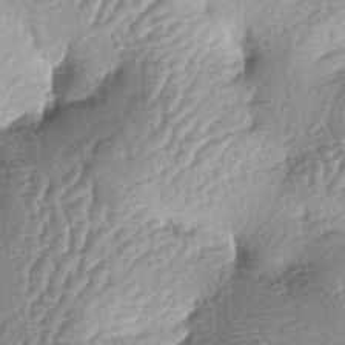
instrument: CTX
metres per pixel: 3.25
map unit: lAa
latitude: -4.3684
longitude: -127.7828
